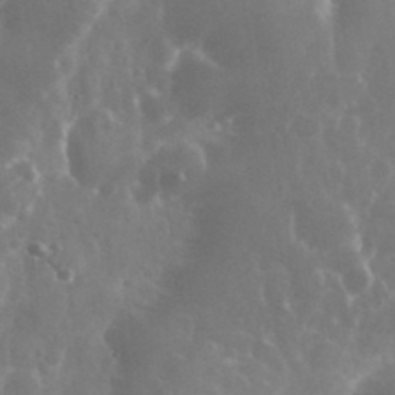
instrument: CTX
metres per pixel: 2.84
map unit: eHh
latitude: 35.7260
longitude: -58.7624
